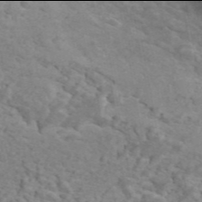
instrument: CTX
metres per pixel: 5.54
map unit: ANa
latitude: 45.9906
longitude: 21.7288
